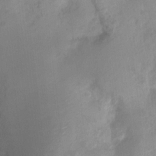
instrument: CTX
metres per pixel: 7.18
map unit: Nhu
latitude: 4.7813
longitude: -18.3278
